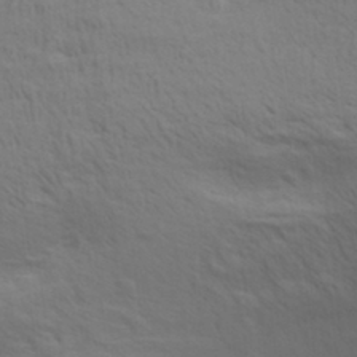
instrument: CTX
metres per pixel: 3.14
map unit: Aa
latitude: 30.1011
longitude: -139.7261
